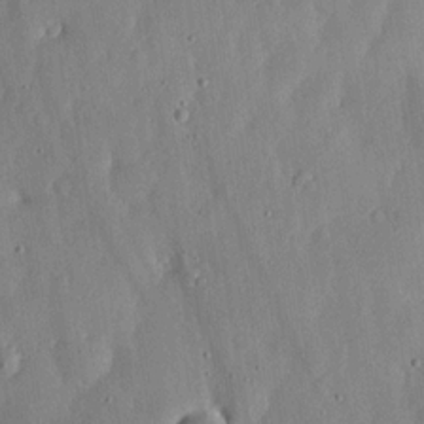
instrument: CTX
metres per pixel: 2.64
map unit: lHvf
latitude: 19.7827
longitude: -115.8016
